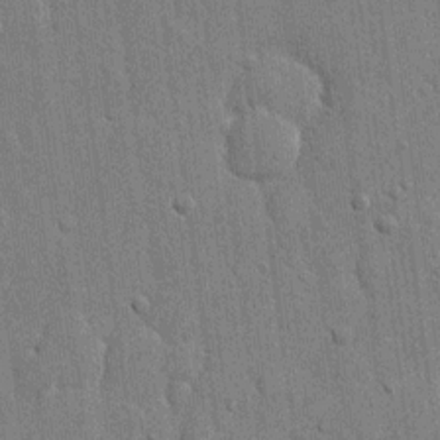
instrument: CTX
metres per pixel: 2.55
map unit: eHh
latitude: 15.3104
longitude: -69.1970
